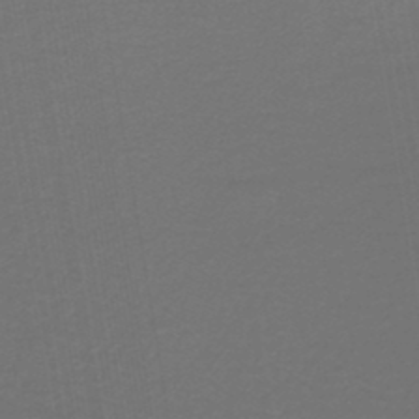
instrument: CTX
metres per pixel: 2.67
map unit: lHb
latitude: -45.7100
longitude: 71.7856
